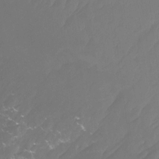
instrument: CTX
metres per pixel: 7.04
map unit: Htu
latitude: -14.8030
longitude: -46.1956
